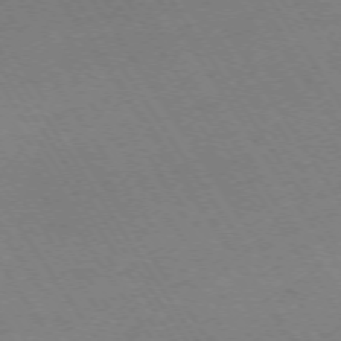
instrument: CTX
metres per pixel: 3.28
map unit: Ap
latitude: -74.0094
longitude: -71.5560
